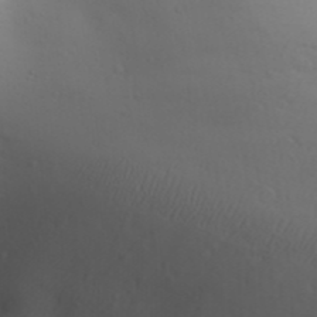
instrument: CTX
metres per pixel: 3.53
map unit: Aa
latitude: 30.3845
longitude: -145.9528
